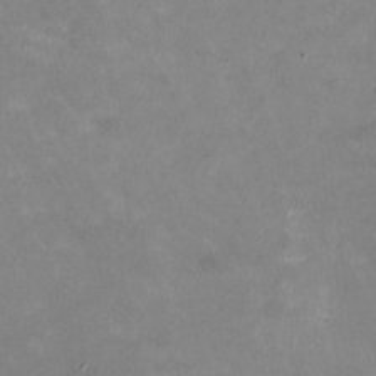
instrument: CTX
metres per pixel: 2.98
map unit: HNhu
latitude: -0.6519
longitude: -3.5938
